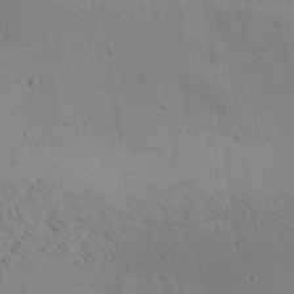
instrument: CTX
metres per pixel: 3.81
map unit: Aa
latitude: 22.4223
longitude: -142.3845
